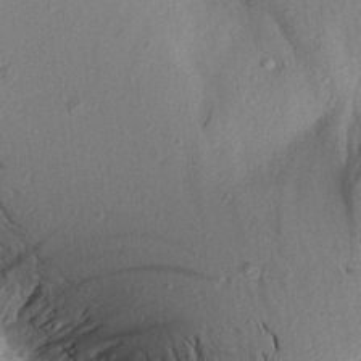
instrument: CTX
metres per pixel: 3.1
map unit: Aa
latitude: 18.6679
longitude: -143.1403
